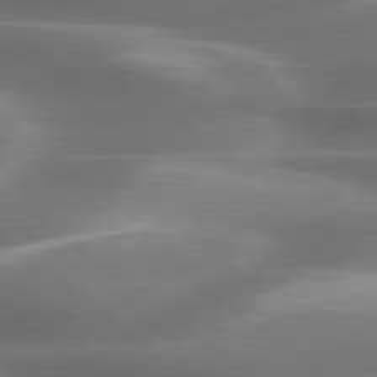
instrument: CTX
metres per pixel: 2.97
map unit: lApd
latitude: 79.6127
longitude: -118.1011
